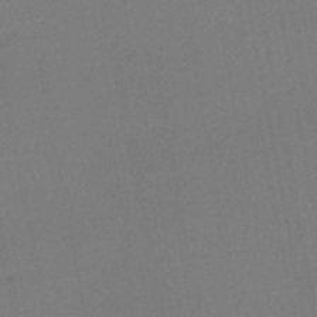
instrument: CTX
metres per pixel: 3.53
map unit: HNhu
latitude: -46.9352
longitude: 97.8234
